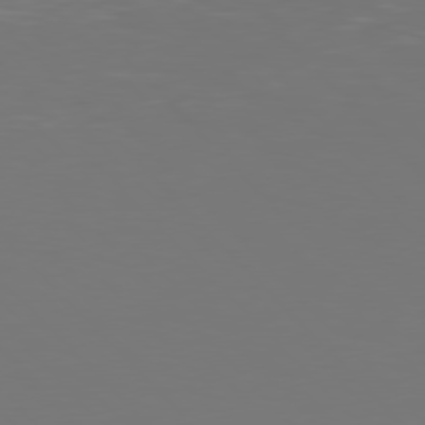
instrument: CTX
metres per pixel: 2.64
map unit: Hpe
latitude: 77.1970
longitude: -170.2900
